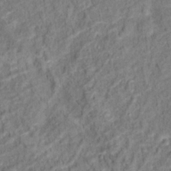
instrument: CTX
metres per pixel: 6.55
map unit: Hto
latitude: 13.6316
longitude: -38.7813
